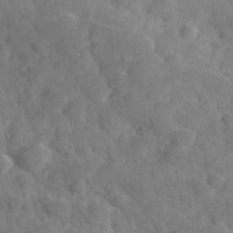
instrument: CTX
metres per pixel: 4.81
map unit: Hve
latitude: 31.7828
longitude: 151.5777
